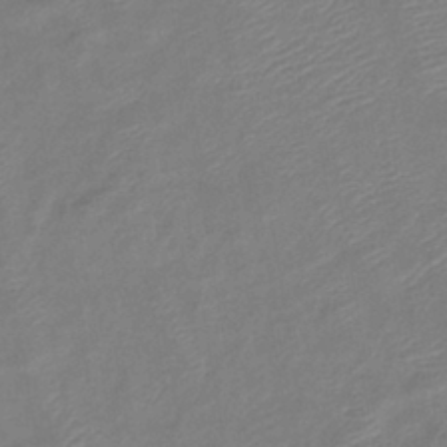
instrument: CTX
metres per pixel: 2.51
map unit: lHb
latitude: -40.5385
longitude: 77.9556
